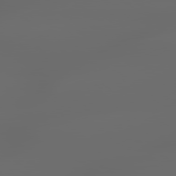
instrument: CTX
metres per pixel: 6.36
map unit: lApd
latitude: 79.5749
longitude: -139.8583
